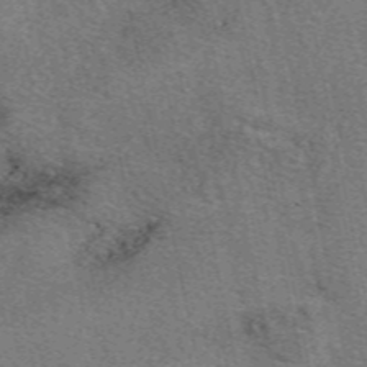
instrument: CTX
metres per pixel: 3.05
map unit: eAb
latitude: 50.3278
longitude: 107.6911
